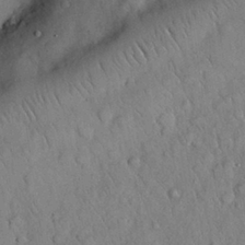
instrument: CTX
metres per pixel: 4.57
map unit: Nhu
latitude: 28.4223
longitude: -69.0648
